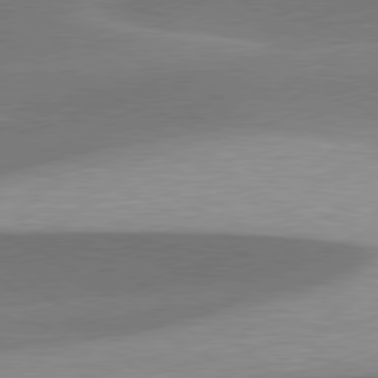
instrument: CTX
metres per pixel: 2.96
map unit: lApd
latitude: 79.8584
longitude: -94.2901
